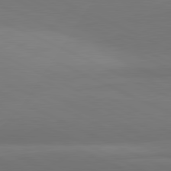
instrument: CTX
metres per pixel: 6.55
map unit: lApd
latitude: 81.5749
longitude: 145.2565
